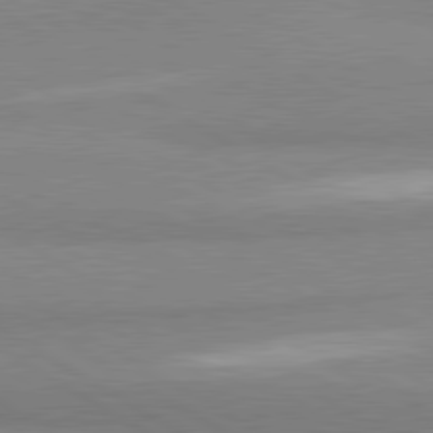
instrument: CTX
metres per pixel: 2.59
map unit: lApd
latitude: 80.6868
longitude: -178.2901
